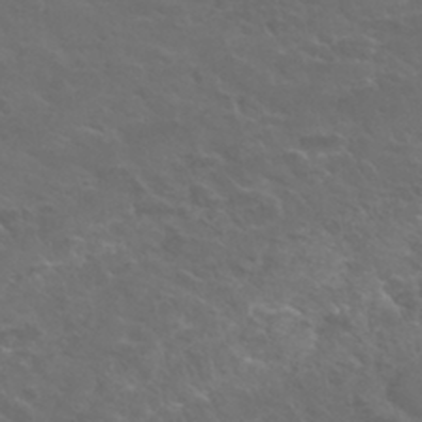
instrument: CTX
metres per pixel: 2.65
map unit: Nhu
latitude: 29.8205
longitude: -50.5923
